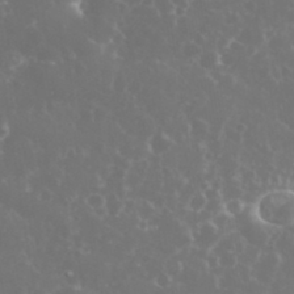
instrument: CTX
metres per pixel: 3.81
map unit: eHh
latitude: 34.1577
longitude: -59.8961
